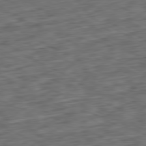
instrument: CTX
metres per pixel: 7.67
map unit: Ap
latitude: -81.0298
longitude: -83.1592
